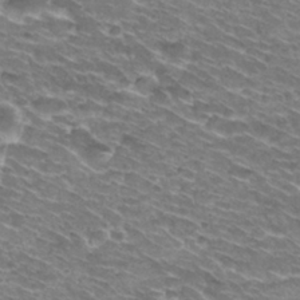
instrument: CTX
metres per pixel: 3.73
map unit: Hto
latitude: 30.5168
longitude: -42.6680
